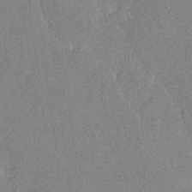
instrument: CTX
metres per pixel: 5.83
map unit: lAvf
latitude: -8.5385
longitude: -112.6868
